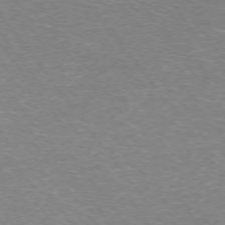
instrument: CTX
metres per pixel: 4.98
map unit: Ap
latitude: -74.6708
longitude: -74.9136
